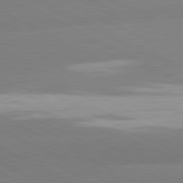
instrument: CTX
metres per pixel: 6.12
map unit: lApd
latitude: 80.9514
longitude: -154.4790
